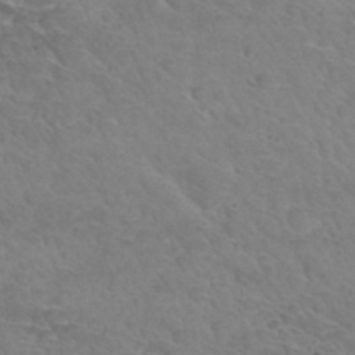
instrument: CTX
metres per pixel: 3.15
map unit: Hto
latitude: 33.9150
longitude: -46.2901
